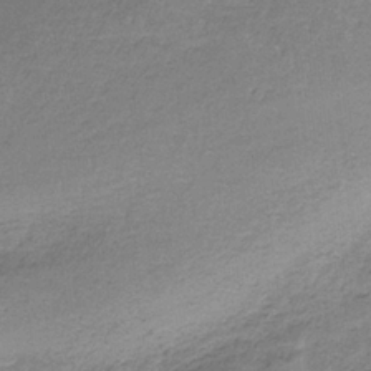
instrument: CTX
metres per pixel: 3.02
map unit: HNb
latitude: -34.5763
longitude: 59.1053
